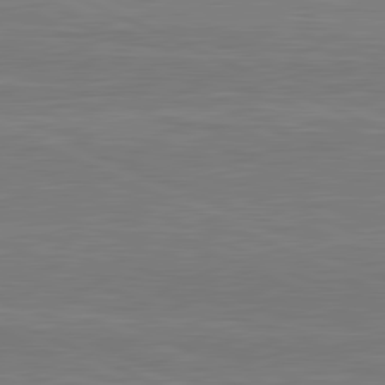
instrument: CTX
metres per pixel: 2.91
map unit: lApd
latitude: 81.4804
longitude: -170.1389
